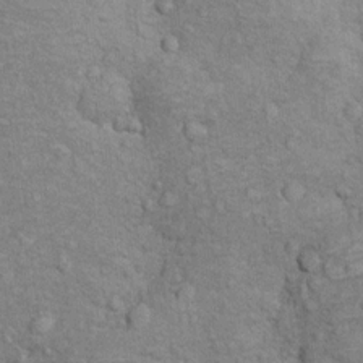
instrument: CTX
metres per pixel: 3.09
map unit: Hto
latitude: 10.4790
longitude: -37.1025
